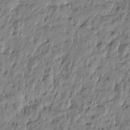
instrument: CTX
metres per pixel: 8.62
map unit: Htu
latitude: -5.0108
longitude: 177.0109
